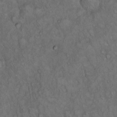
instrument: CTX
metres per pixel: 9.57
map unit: Hto
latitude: 15.6694
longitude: -56.8757
